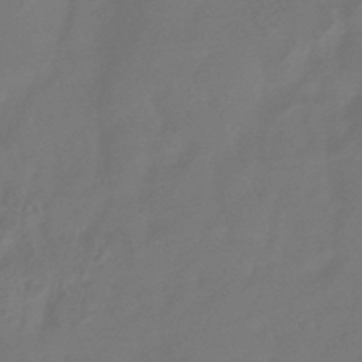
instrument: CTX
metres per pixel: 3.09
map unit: HNhu
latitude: -43.4832
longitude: 92.2739
